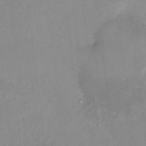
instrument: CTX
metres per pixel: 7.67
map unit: HNhu
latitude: 7.3671
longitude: 11.2187
